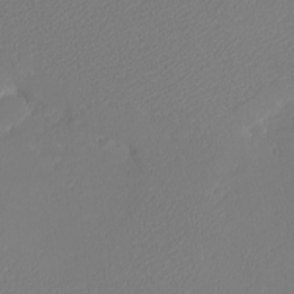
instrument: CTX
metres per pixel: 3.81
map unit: eHh
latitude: -7.6722
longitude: -70.8569
